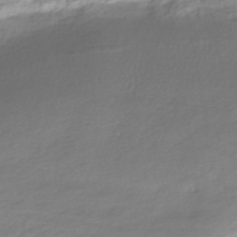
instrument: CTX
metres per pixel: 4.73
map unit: Nhe
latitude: -48.4251
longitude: -172.6490
